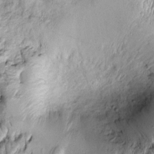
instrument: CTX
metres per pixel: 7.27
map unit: Htu
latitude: -4.3495
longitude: 159.5210
